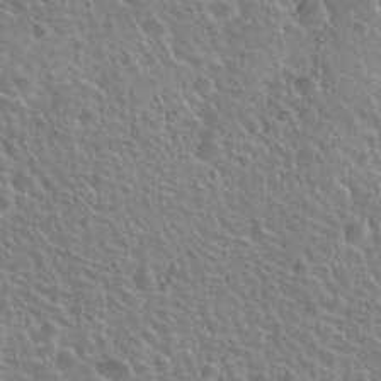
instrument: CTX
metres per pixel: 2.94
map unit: Nhu
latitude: 25.2725
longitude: -51.0647
